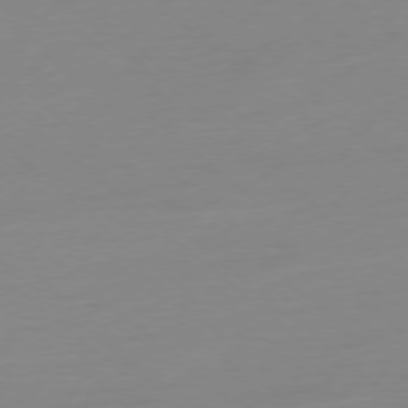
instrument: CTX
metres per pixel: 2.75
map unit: Ap
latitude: -78.1794
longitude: -99.4804
